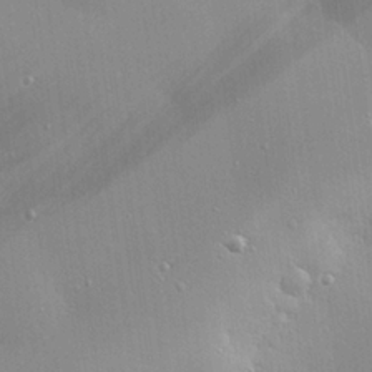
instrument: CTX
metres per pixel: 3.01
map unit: eHh
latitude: 24.5356
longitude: -90.2711
